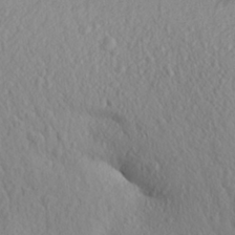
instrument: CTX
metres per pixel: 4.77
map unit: Aa
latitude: 27.8017
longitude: -144.7057
